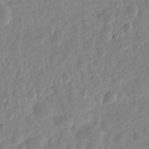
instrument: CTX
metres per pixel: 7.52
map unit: eHh
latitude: 7.8394
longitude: -71.5938
